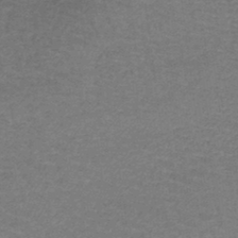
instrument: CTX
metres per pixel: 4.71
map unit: lHb
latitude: -43.1998
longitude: 66.4251
